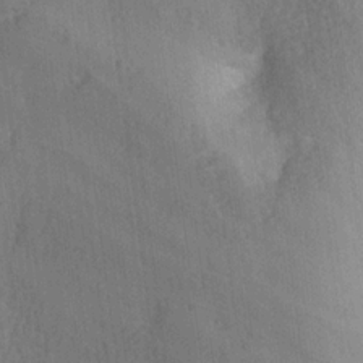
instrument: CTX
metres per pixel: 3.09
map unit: Ave
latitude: -6.2172
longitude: -120.2712
